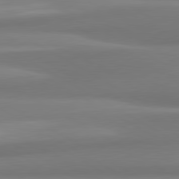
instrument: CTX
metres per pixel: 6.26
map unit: lApd
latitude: 80.4601
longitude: 174.3306
